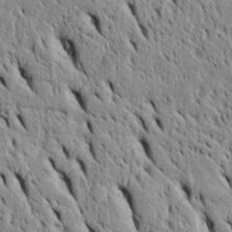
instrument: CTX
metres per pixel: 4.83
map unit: Htu
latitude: -3.3698
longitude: 151.7477
